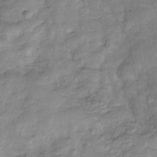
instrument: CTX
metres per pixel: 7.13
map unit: Hve
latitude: -32.3684
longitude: 89.3320
